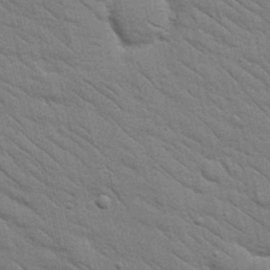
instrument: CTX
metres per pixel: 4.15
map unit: Nhu
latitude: 24.2144
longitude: -73.6505
